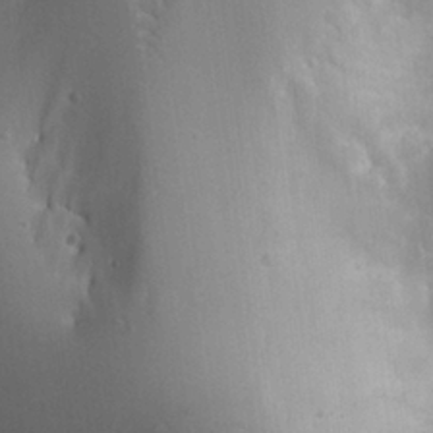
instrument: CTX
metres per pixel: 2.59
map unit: Aa
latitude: 26.1578
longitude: -130.8569
